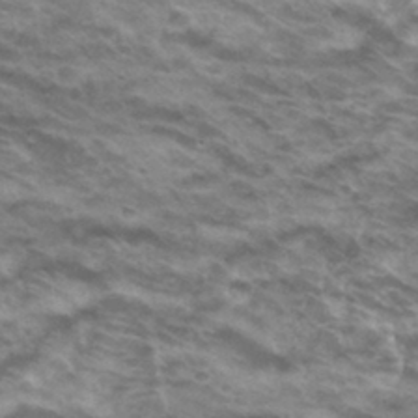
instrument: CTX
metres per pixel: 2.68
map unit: Hto
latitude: 31.6883
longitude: -42.3278
